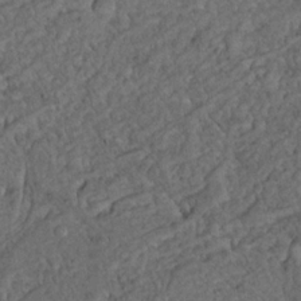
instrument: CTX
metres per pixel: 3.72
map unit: Nhu
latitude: 22.5924
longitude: -67.8394
